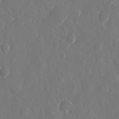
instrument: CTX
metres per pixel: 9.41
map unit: eHh
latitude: 10.2523
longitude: -70.9136
